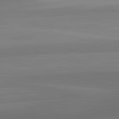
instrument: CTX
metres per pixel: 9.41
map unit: lApd
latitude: 83.4048
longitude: -133.1781
